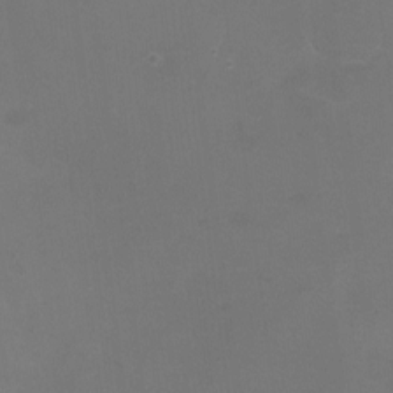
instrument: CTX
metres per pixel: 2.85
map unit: Nhu
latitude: -16.0094
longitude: -56.0444
